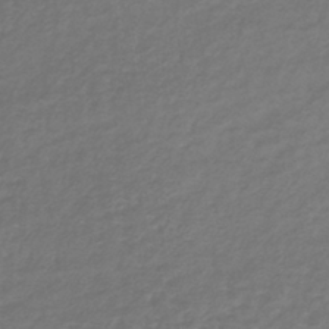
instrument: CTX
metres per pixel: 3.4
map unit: lHb
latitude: -38.9542
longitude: 72.1606
